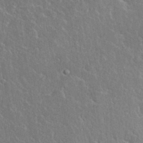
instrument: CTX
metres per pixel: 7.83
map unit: eHh
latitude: 37.1970
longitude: -61.9528
